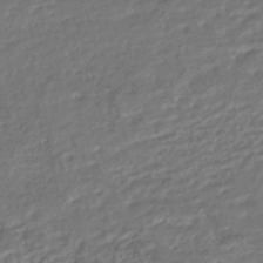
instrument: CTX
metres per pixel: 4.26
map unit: HNhu
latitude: -45.9367
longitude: 101.1431
